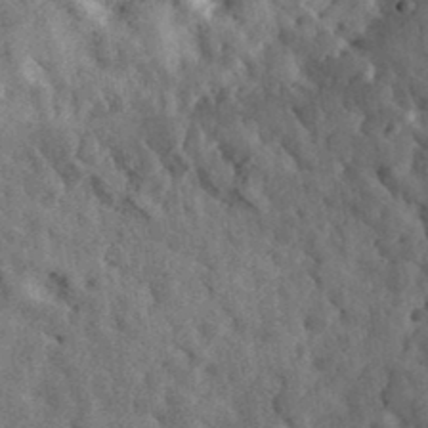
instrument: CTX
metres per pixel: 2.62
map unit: eHh
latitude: 36.4601
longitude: -79.9150
